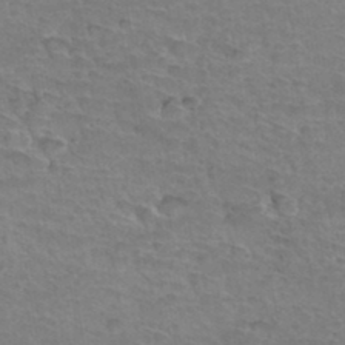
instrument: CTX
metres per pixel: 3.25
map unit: Hto
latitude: 35.7071
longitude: -43.6316
